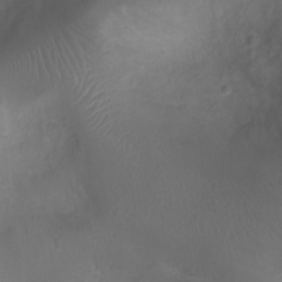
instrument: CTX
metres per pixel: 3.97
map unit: Ht
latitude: -3.1242
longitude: -18.6490
